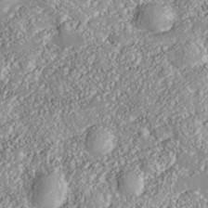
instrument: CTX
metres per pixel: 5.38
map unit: Nhe
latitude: -37.6910
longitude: 138.2740
